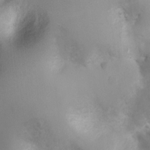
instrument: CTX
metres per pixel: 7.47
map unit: Ht
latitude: -4.3306
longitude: -29.2348
